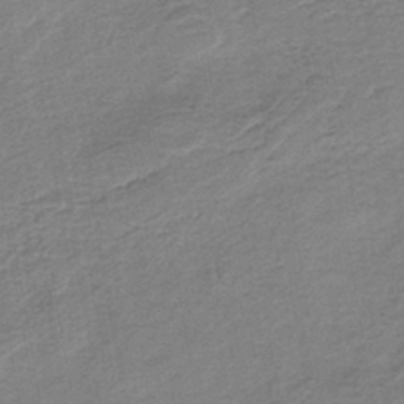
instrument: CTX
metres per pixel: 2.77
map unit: HNb
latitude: -41.3321
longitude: 50.7274
